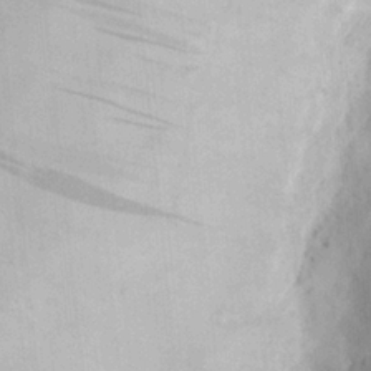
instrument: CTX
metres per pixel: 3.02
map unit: eHh
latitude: 20.3468
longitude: -68.0444
